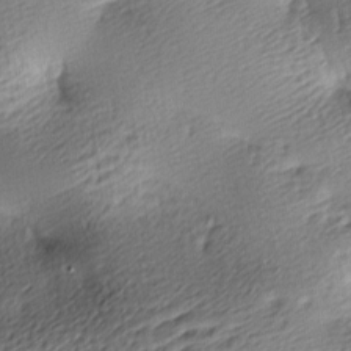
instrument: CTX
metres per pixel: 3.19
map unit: lAa
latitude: -9.2187
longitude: -126.7624
